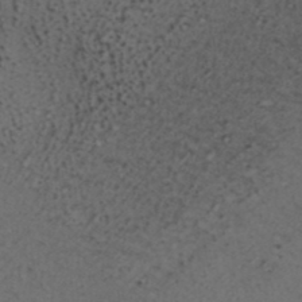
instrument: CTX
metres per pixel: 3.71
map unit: ANa
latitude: 38.8569
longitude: 29.0109
